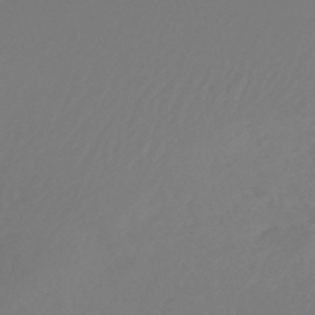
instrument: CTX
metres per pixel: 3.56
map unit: lHb
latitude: -47.6155
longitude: 59.6154
